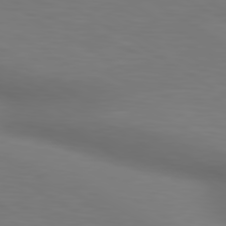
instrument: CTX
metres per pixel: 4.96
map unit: lApd
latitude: 80.3656
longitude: 120.1228
